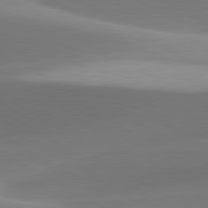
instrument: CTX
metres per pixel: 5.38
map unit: lApd
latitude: 79.9150
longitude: -94.0822
